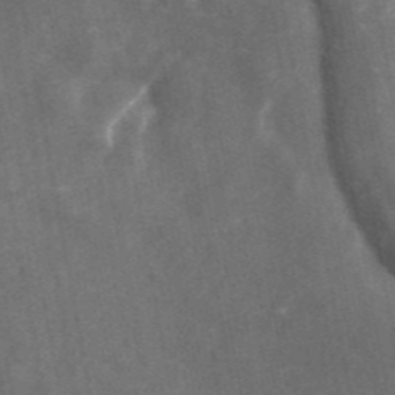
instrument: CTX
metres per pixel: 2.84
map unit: eAb
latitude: 42.7813
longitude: 105.6722
